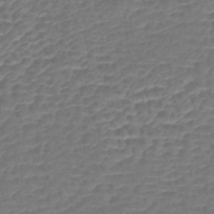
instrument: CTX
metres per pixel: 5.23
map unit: lHb
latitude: -42.9163
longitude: 78.7463
